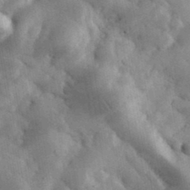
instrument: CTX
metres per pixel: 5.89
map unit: eHh
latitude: 35.3292
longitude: -68.6680
